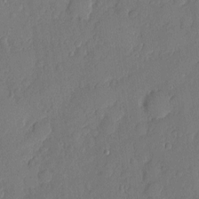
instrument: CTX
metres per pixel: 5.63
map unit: eHh
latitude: 5.5182
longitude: -74.9514
